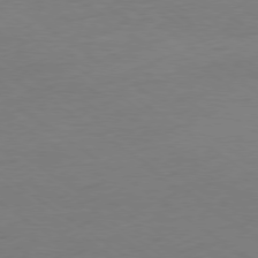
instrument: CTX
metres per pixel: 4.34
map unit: Ap
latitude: -79.0108
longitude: -94.9136
